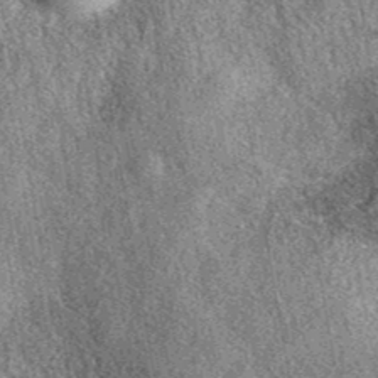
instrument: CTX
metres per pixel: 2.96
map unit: eAb
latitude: 39.5182
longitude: 108.3495
